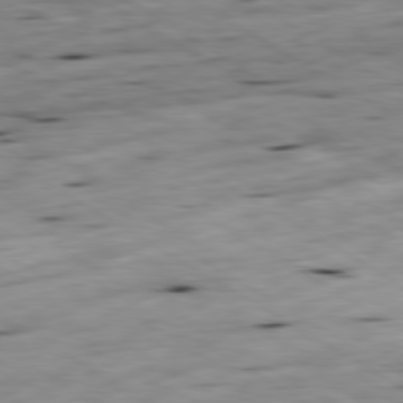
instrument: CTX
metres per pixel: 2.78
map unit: Ap
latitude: -80.4062
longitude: -72.0255
